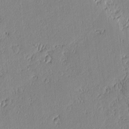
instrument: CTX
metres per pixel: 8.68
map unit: lAvf
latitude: -1.1809
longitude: -107.1592
